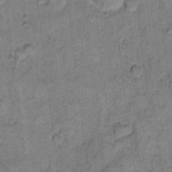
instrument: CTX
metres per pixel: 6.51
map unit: eHh
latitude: 11.2348
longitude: -63.8584
